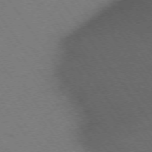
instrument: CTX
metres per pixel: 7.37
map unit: Ap
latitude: -74.9164
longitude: -70.6679
